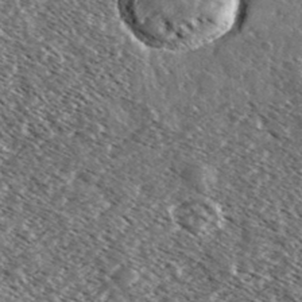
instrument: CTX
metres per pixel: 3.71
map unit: Ave
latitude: 36.9892
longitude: -109.6693
